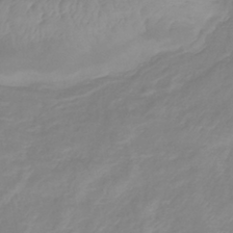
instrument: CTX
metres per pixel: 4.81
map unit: lHb
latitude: -40.3306
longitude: 76.7085
